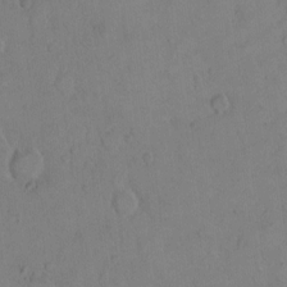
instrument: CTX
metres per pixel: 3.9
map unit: Hto
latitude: 9.3104
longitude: -61.4993
